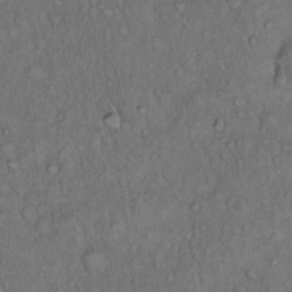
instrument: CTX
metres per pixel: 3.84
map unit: Hto
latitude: 15.6505
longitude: -57.1214
